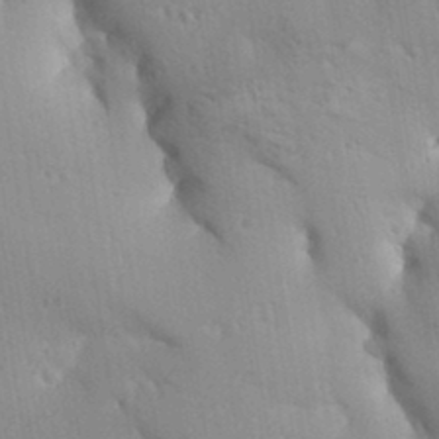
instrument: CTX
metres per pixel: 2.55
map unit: Aa
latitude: 33.1970
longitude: -144.6112
